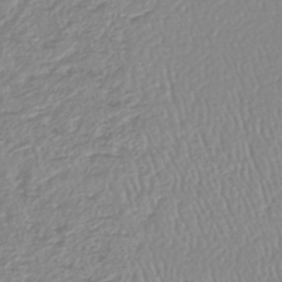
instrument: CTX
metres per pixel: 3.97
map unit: lHb
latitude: -44.8219
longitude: 78.3306
